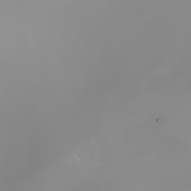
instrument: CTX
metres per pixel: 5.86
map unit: Nhu
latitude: -8.4251
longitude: -93.8583
